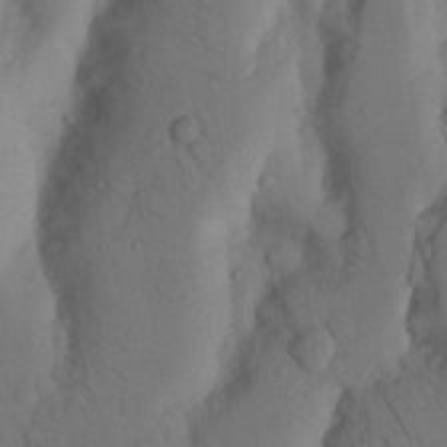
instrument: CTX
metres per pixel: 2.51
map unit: Nhu
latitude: 19.6505
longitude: -75.8961
